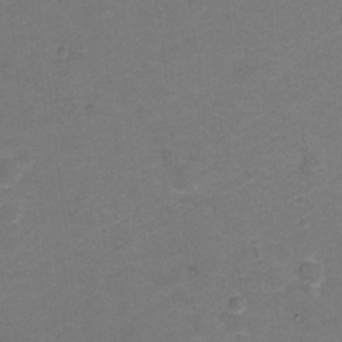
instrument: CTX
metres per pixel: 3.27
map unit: Hto
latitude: -0.6330
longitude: -34.4223
